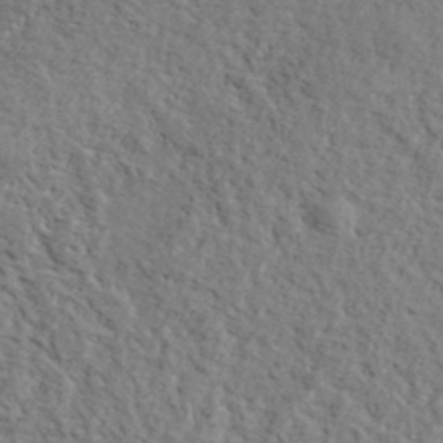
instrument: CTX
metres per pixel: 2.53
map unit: lHvf
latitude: 37.3860
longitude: -87.2726
